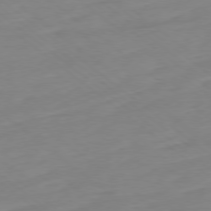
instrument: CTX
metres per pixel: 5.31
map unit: Ap
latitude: -78.5951
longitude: -98.7057
